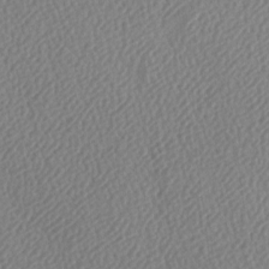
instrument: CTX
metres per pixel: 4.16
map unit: lAa
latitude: -8.9919
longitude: -128.2333
